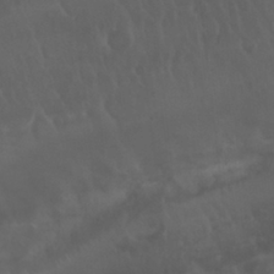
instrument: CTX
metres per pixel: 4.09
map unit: Nhu
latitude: 22.8947
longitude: -63.8773
